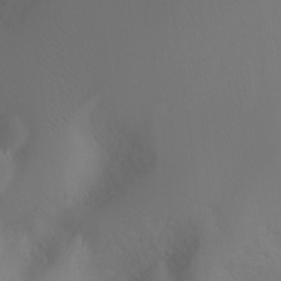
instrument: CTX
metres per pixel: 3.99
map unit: Ht
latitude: -9.7478
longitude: -45.9717
